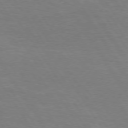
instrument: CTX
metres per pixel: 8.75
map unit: lApd
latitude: 74.2712
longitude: -74.3467
